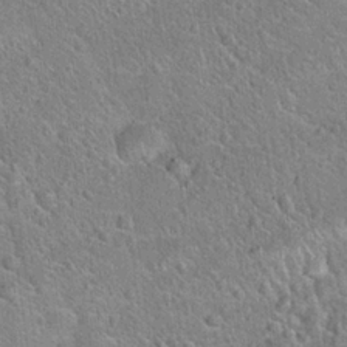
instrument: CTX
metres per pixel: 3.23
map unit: Hto
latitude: 20.6491
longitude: -51.0269
